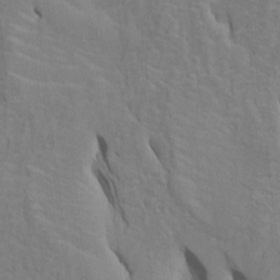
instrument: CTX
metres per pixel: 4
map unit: Htu
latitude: -6.6518
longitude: 144.7085
